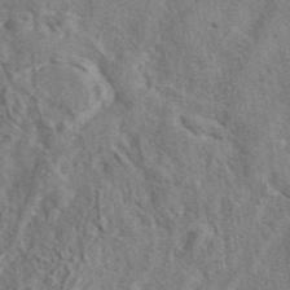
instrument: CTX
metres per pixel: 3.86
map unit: eAb
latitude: 42.0255
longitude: 110.7841
